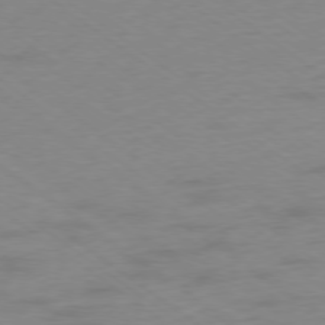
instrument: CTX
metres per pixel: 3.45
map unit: Ap
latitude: -78.0850
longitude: -59.9717
